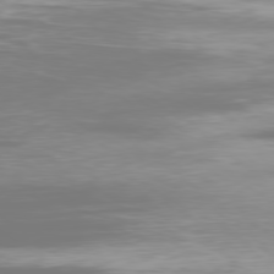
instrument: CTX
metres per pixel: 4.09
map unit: Ap
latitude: -79.3131
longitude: -60.2522
